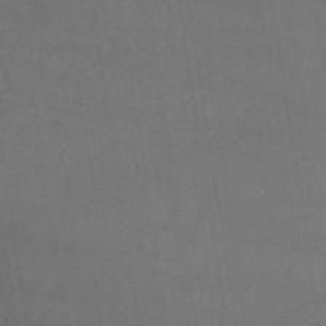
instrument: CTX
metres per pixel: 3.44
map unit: lHb
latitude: -34.6141
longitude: 64.8219
